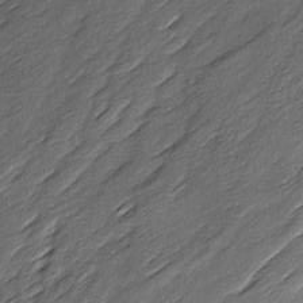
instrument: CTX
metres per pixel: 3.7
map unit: Ave
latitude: 16.3089
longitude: -136.4412
